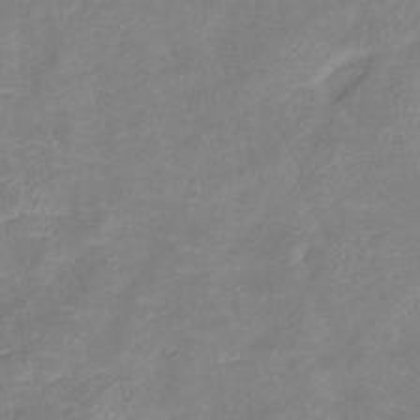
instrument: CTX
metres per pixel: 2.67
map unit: eHb
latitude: -38.2551
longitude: 75.5777
